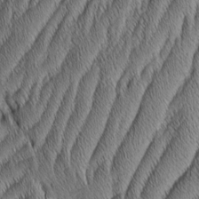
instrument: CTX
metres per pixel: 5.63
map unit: Aa
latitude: 6.7813
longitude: -130.8191
